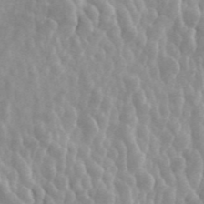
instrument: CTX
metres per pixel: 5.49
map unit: ANa
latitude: 45.6127
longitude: 28.7652
